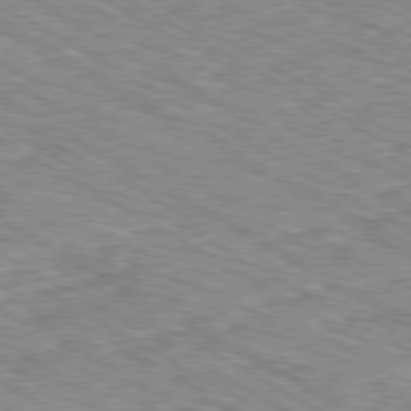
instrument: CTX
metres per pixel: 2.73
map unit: Ap
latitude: -80.4062
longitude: -48.7813
